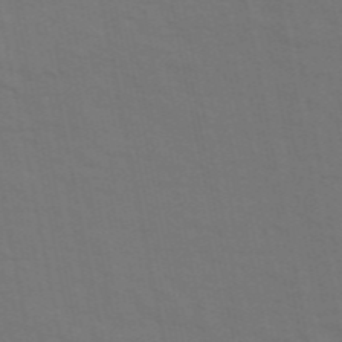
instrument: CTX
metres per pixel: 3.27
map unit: ANa
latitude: 49.0081
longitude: -76.7057
